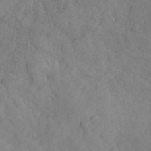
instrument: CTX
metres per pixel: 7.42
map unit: ANa
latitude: 42.7246
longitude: 50.7274
